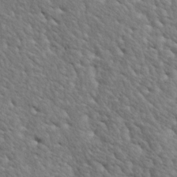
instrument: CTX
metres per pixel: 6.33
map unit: lAa
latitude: -5.3698
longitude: -125.4993
